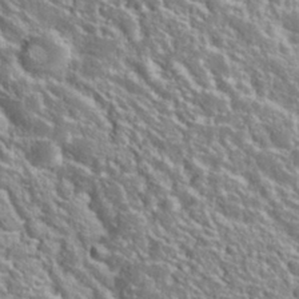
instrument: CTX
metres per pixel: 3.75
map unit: Nhu
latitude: 28.6490
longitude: -51.9528
